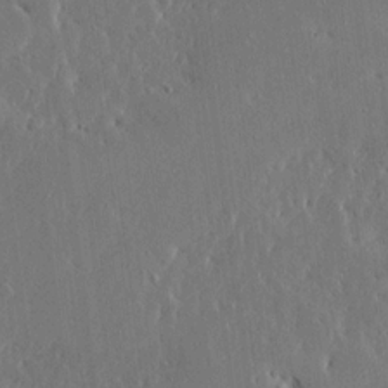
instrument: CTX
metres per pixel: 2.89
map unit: Ave
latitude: 15.6127
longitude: -139.7072
